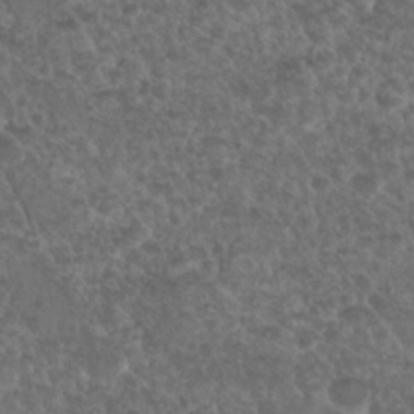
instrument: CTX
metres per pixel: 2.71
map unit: Nhu
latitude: 26.2712
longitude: -50.9513
